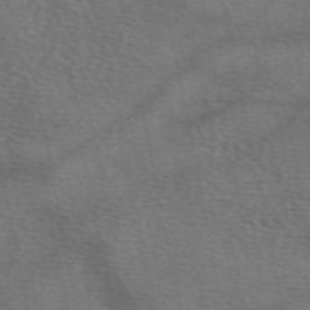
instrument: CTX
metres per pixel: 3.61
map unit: eAb
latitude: 49.8961
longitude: 111.1053
